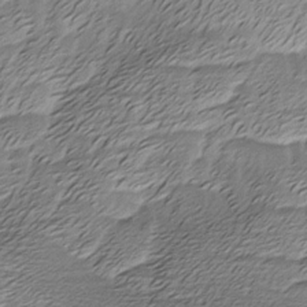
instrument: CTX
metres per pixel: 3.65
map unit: Ave
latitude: -8.2739
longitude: -123.3104
